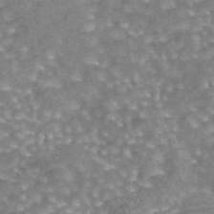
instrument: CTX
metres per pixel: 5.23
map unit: eAb
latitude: 44.4601
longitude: 105.1431
